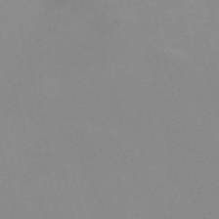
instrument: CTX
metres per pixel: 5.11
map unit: Nve
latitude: -57.8233
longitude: 60.2551
